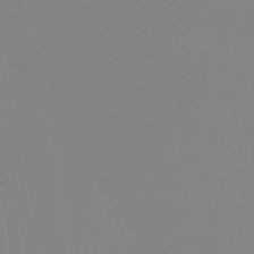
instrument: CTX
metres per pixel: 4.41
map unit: eHb
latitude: -49.9745
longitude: 74.4440
